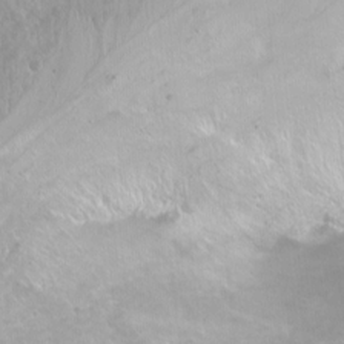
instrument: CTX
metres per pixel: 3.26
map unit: Nhu
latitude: -6.5762
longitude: -47.4049
